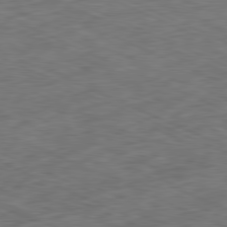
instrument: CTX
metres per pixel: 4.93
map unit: Ap
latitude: -81.3699
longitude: -83.2914
